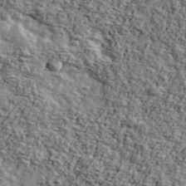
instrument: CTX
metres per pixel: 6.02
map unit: Ave
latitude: 43.2159
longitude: -110.4979
